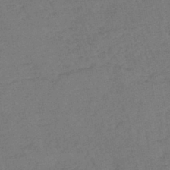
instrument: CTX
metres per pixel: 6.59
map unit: lHb
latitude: -43.9745
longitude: 73.8989
